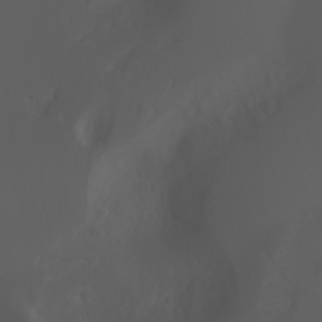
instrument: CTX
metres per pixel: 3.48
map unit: Ht
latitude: -0.7464
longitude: -46.3468
